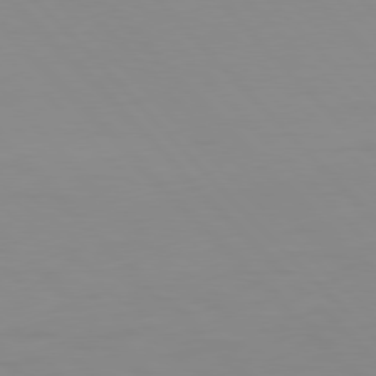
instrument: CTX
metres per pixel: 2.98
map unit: Ap
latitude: -79.5966
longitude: -55.9528
